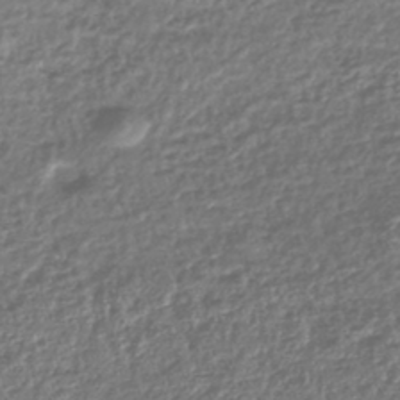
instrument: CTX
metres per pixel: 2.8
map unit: lHb
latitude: -43.6532
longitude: 68.6518
